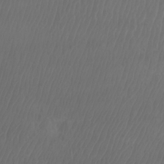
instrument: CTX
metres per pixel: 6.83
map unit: Aa
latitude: -12.5763
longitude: -68.3467
